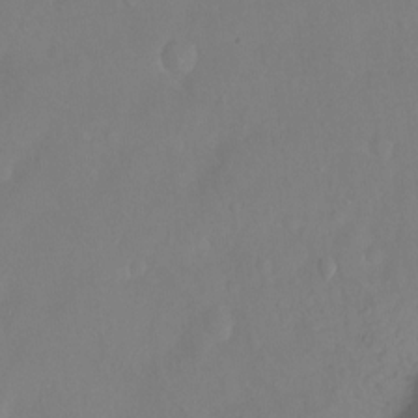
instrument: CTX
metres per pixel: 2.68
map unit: Hto
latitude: -14.0283
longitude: -43.0270
